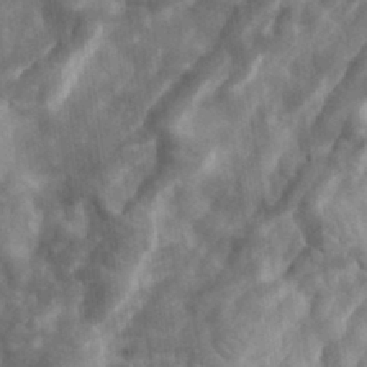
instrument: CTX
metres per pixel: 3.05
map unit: eHh
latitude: 33.3860
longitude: -78.3468
